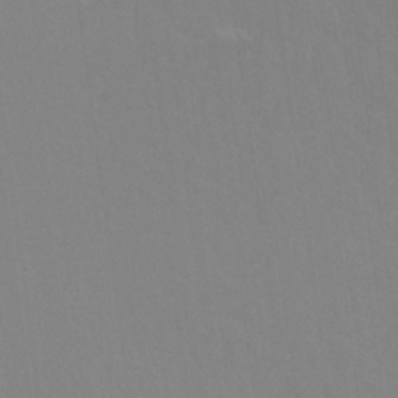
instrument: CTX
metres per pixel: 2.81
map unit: Nhu
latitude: 24.6679
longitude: -53.9339
